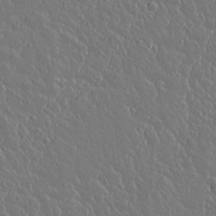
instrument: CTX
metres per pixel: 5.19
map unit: lAvf
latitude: 14.7625
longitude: -127.7450
